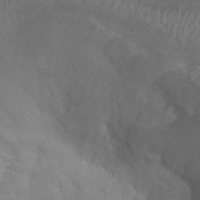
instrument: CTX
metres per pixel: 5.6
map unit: Ht
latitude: 1.8016
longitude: -20.7624
